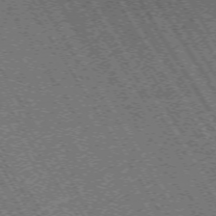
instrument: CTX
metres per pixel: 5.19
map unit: Hpe
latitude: -70.6896
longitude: 10.7463
